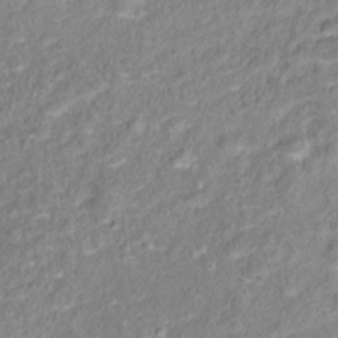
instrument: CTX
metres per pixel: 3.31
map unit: Hto
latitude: 16.3089
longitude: -42.3467
